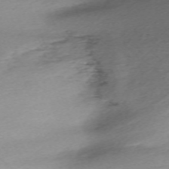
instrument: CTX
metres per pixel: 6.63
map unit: Nhu
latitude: -67.1242
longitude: 39.8989
